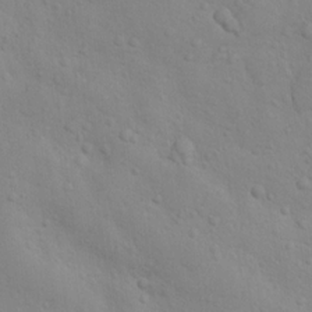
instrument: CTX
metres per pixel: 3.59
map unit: Nhu
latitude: 14.1389
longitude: -28.1200
